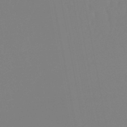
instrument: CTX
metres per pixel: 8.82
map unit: eHb
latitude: -50.8219
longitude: 74.2929
